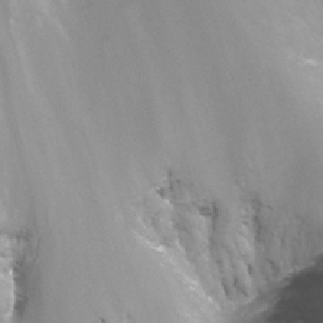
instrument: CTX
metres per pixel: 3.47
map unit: Nhu
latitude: -13.8422
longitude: -65.1026
